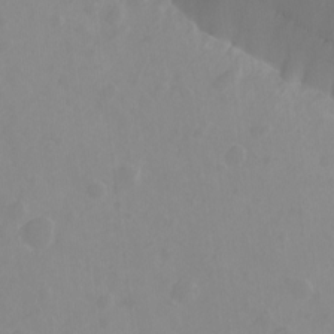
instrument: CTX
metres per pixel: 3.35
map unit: Nhu
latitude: -8.8975
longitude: -52.3279
